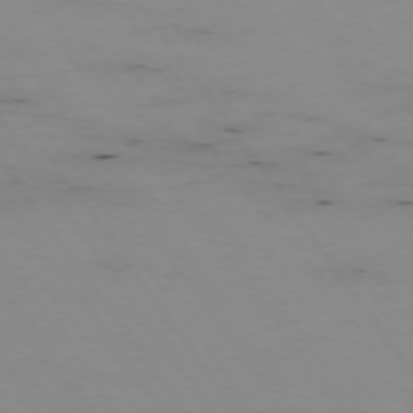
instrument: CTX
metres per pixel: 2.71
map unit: Hpe
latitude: -74.4818
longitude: 2.7274
